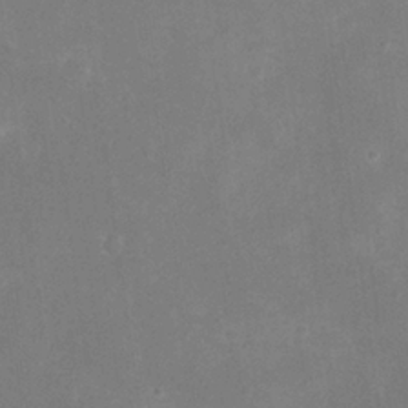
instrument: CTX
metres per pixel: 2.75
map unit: eHh
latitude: 20.4790
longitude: -69.2348
